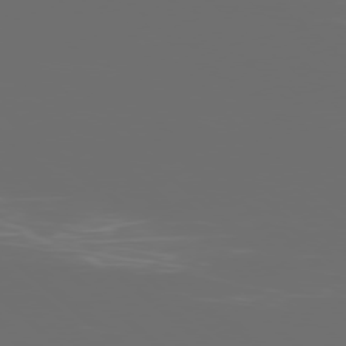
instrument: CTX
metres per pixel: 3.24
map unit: Ap
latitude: -78.8030
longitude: -69.1970
